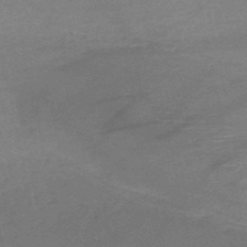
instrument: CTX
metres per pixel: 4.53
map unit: HNb
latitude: -50.9353
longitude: -42.5357
